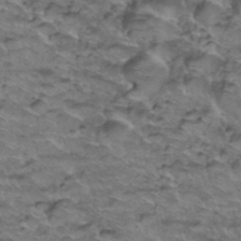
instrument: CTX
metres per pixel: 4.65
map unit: Hto
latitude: 38.5168
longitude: -44.2144
